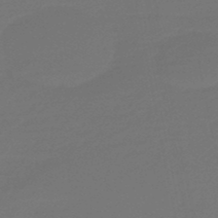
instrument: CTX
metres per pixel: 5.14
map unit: eHb
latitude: -47.2565
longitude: 88.7463
